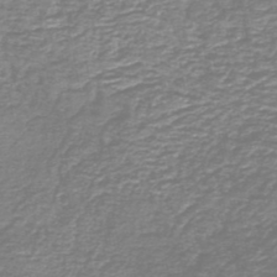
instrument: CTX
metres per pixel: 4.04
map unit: HNb
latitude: -46.6518
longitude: 52.2739
